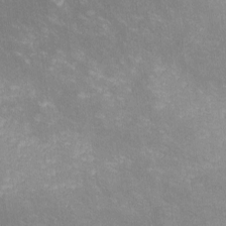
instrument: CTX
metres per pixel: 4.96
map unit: lHvf
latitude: -14.3684
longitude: -102.5923
